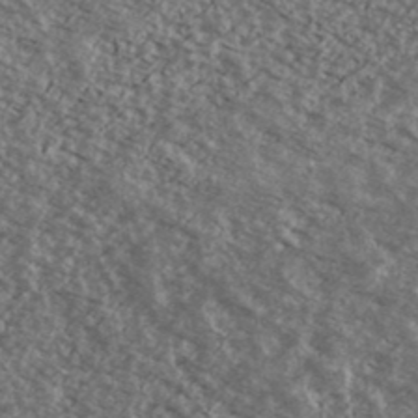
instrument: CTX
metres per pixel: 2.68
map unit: Ave
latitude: 38.8380
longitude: -110.1956
